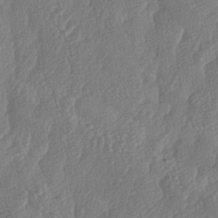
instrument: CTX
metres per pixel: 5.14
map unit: lAa
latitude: -5.4454
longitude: -130.1578
